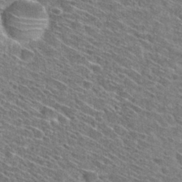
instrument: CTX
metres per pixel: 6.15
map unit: Hto
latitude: 28.8758
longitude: -45.3859
